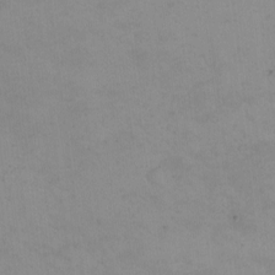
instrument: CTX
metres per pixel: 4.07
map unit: eHh
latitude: -2.1794
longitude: -79.6505
